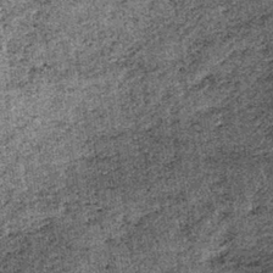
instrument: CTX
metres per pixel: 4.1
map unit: lHb
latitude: -39.4454
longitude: 67.2565
